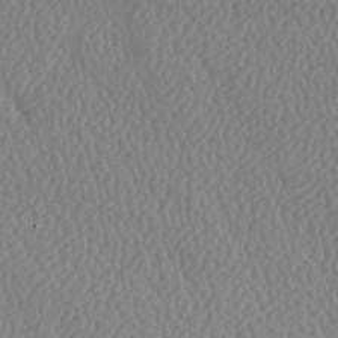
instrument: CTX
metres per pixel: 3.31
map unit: lAa
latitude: -8.7085
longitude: -128.4412
